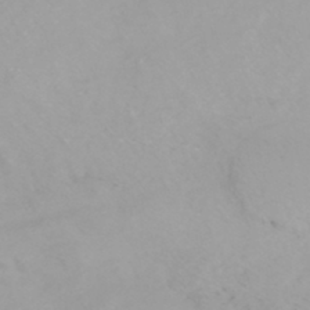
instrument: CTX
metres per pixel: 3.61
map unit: HNhu
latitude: -46.2739
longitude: 98.8975
